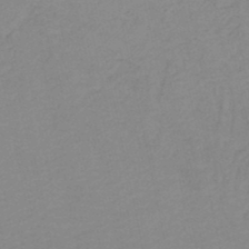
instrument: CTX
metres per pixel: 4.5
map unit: lHb
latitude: -46.5951
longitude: 61.2943
